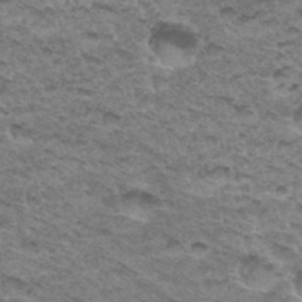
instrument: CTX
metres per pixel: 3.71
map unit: Hto
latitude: 33.5749
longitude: -47.3482
